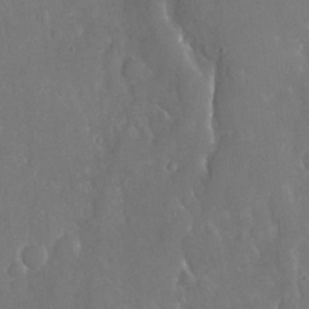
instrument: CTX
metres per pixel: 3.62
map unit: Nhu
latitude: -20.5195
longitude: -58.1011
